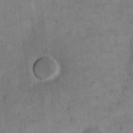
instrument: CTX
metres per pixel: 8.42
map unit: eHh
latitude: 14.5924
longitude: -67.1025
